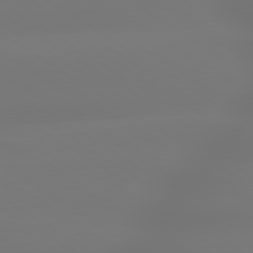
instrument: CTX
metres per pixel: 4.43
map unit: lApd
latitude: 79.6883
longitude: -137.4994
